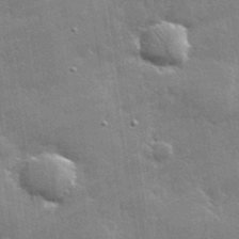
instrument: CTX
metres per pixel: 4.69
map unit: lHvf
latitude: 32.2711
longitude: -91.6316
